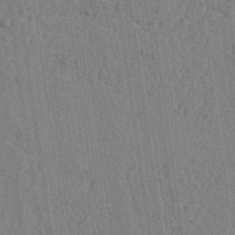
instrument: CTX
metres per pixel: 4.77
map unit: lAvf
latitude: 6.6113
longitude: 164.6330
